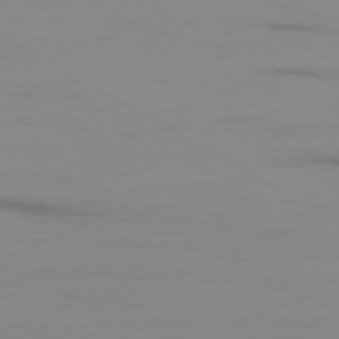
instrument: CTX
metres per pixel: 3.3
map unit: Ap
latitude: -80.1606
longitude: -93.4993
